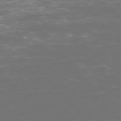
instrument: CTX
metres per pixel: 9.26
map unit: Ap
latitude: -75.2754
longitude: -76.4412
